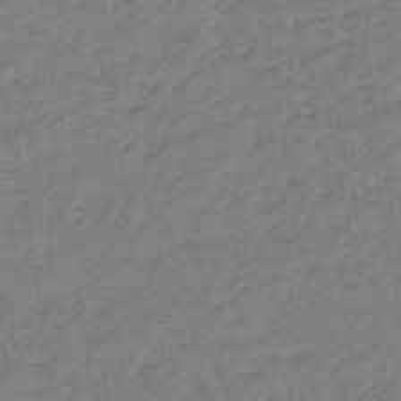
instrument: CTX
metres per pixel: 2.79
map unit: eHb
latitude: -45.8422
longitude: 80.6141
